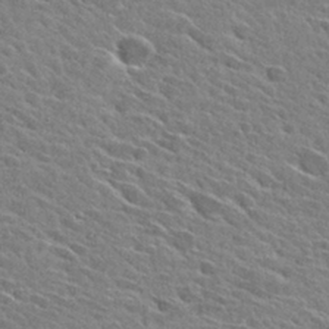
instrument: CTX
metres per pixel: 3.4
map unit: Hto
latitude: 28.6112
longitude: -42.9892
